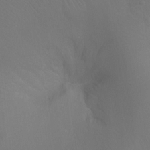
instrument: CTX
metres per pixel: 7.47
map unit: Ht
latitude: -11.6533
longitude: -44.6301
